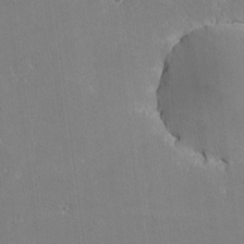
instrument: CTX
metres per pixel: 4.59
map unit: lHvf
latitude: -11.6155
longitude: -104.1767
